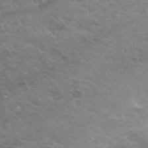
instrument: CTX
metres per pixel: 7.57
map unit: Nhu
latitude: 30.5735
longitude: -52.4601
